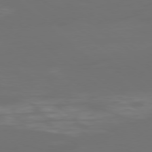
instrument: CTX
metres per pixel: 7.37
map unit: Ap
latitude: -79.3887
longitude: -61.4993
